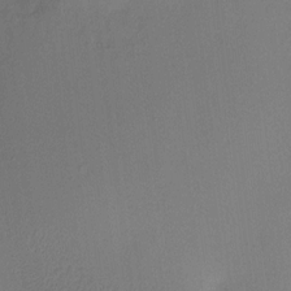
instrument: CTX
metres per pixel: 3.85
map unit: HNhu
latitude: 8.7624
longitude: 15.3699
